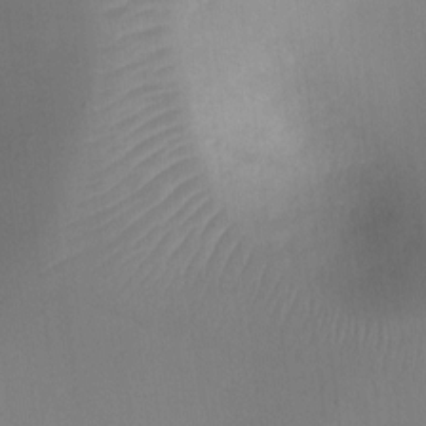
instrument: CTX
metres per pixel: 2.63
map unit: Ht
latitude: -9.8800
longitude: -28.3656
